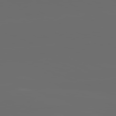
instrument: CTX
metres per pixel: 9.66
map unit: lApd
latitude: 82.1766
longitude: -165.8205
